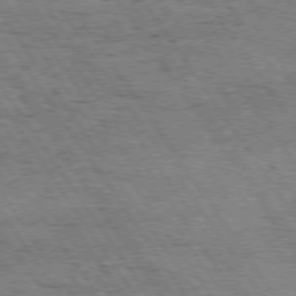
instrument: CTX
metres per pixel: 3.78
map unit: Hpe
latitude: 74.3656
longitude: -151.4804
